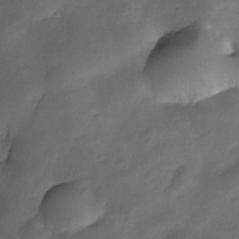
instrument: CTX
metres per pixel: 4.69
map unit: Nhe
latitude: -34.1795
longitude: -143.8395
